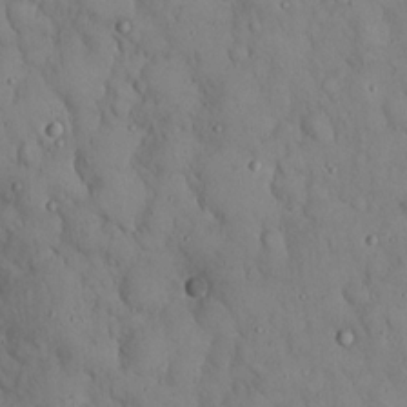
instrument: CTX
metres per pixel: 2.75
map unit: Hto
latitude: 18.5168
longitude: -60.2522
